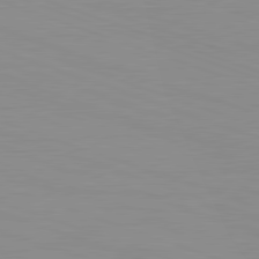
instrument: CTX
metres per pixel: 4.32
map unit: Hpe
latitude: -82.6140
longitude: 12.0850
